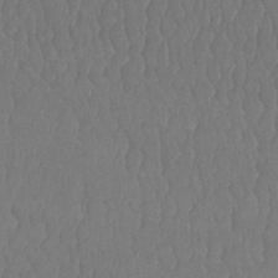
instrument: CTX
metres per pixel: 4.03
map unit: Htu
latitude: -9.1431
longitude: -76.2144
